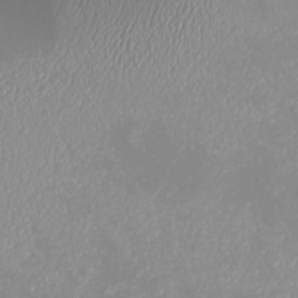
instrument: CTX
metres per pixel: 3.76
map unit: eHh
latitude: -4.4251
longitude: -75.0647
